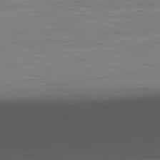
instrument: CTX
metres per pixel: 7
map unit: Ap
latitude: -81.2754
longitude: -76.4412
